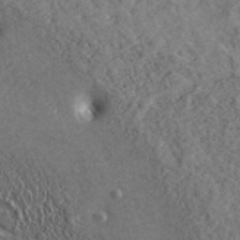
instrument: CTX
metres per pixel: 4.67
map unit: ANa
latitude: 39.9906
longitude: 17.7667
